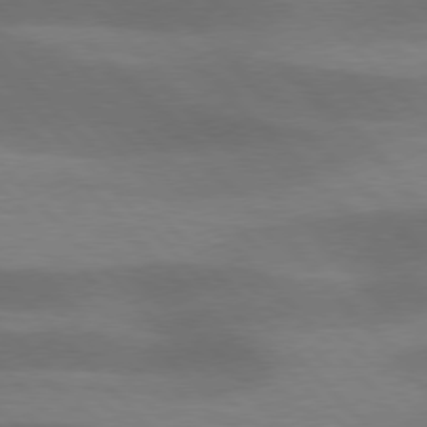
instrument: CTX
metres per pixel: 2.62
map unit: lApd
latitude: 76.7624
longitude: -59.3482
